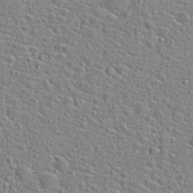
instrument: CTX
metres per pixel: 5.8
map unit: Hto
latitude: 22.4223
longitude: -46.2334
